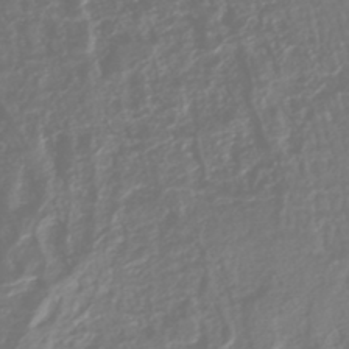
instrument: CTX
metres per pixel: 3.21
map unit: HNhu
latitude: -45.1431
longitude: 98.9353
